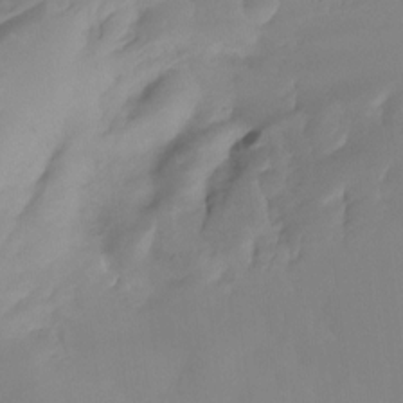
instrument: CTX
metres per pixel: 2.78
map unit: Ht
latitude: -15.1243
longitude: -51.1403
